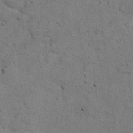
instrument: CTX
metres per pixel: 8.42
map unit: Hto
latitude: 11.8206
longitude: -37.0080
